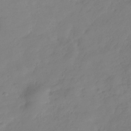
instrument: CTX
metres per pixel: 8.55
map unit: Hve
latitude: -31.6533
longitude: 90.0283
